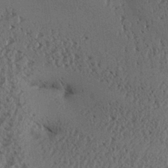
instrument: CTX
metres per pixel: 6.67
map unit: Aa
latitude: 26.6869
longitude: -134.0633
